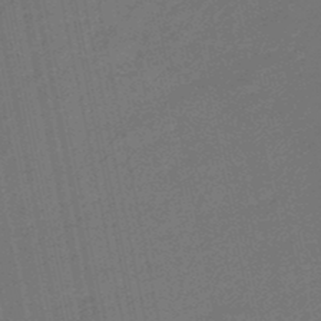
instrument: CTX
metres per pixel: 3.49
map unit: eHb
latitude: -47.8611
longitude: 87.7856
